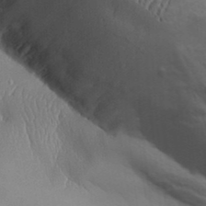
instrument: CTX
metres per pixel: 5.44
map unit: Aa
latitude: 31.8017
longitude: -141.3859
